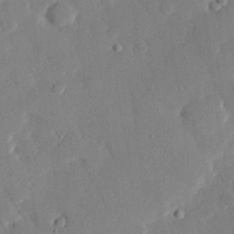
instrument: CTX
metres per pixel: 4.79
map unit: eHh
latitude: 28.2333
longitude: -81.1403
